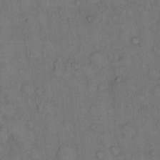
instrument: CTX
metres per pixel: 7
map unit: Hto
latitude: 10.1956
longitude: -58.8380
